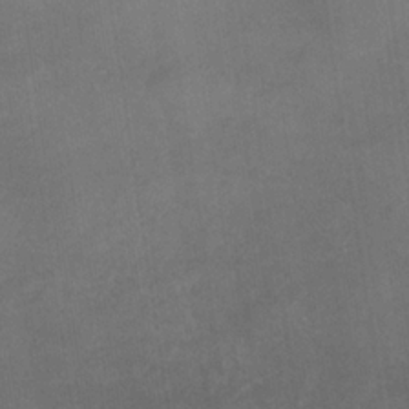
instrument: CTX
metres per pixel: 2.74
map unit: lHb
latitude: -34.4629
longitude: 64.4818
